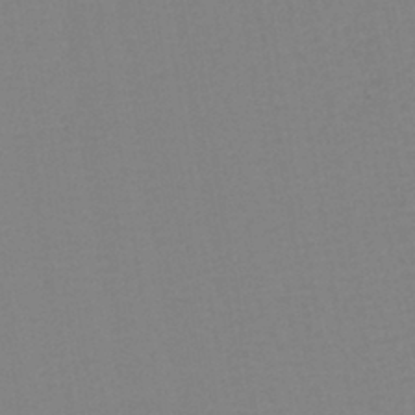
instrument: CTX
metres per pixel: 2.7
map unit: lHb
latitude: -41.6533
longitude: 74.6519
